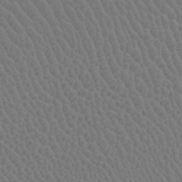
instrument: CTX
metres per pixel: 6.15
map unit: Htu
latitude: -7.4643
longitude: -68.5545
